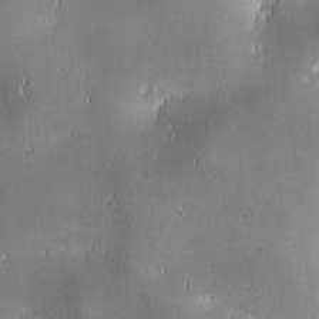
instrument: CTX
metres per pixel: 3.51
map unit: lAa
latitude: 1.5371
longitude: -117.0836
